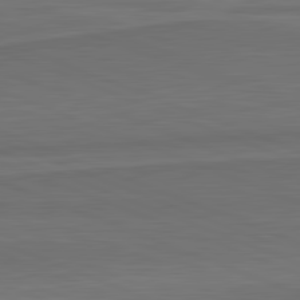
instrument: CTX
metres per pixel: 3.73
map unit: lApd
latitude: 82.2711
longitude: 168.3495
